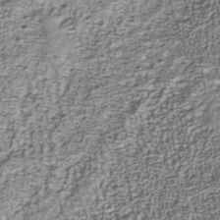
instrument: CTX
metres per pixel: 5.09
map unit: Nhu
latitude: -40.0850
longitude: -85.7828
